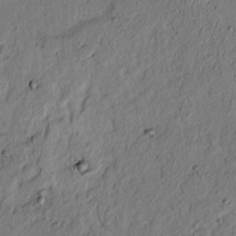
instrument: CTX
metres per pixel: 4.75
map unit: lAvf
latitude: 4.7057
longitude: 165.7289
